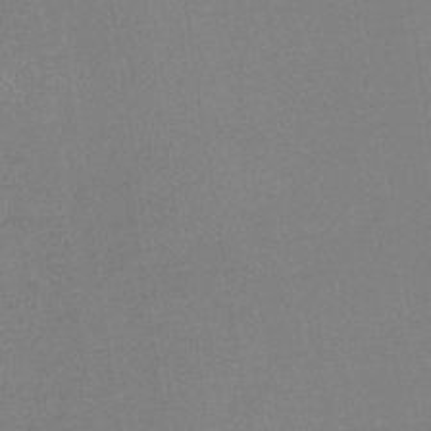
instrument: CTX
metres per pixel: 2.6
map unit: lHb
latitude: -37.8611
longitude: 61.1431
